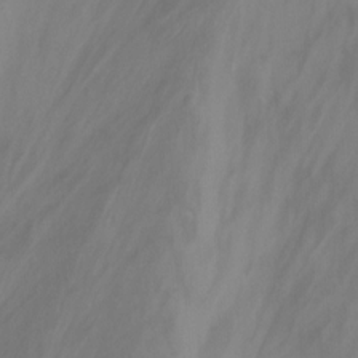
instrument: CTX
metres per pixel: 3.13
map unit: Nhu
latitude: -16.8030
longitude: -49.5938
